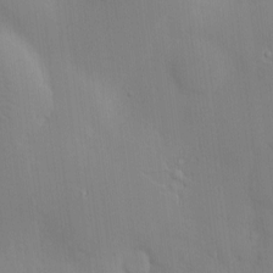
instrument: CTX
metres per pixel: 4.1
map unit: Nve
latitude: -7.1998
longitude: 175.3131
